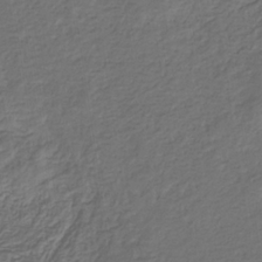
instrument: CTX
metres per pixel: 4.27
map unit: eHb
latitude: -32.1606
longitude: 73.0108
